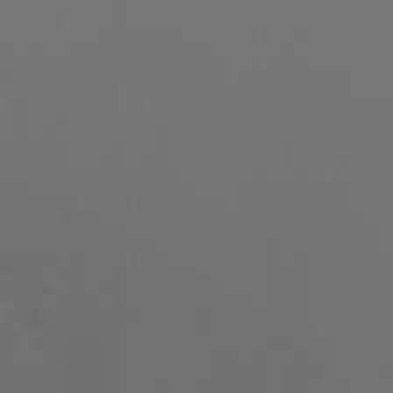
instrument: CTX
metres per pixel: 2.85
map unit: Aa
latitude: -7.3698
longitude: -79.2537
